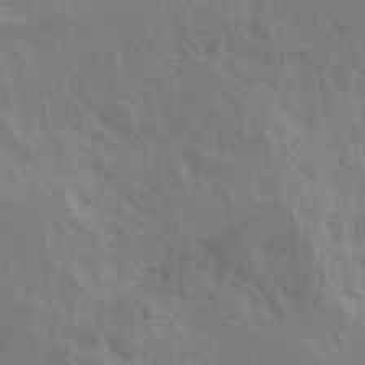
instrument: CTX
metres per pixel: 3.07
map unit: Hve
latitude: 25.1781
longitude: 145.2943
